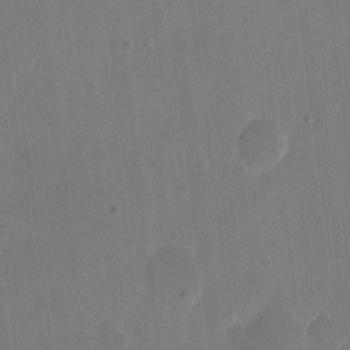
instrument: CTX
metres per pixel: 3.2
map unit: eHh
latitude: 10.9892
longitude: -68.4034
